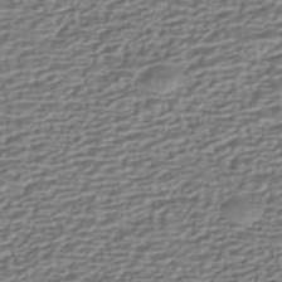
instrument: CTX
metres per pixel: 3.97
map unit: HNhu
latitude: -42.7085
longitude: 100.0849
